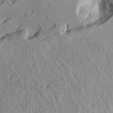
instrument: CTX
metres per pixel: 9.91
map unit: HNhu
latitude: 4.4979
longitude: -5.8394
